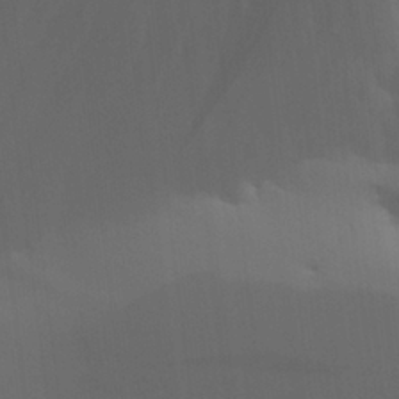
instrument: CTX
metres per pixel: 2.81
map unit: Aa
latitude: 26.2712
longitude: -143.0081
